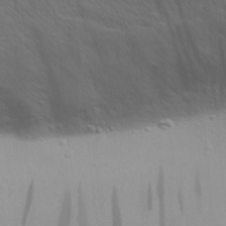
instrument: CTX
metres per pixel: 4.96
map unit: Aa
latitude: 30.2523
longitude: -139.5371
